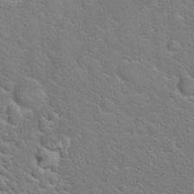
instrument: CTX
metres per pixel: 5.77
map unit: Hto
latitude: 19.7449
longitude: -51.3859
